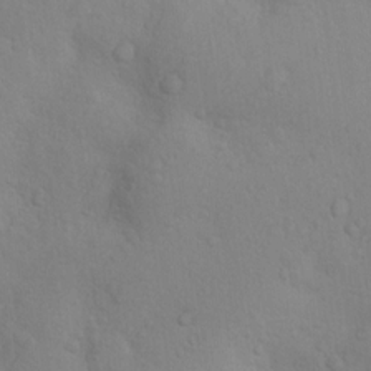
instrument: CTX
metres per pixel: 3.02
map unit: Nhu
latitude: 14.1011
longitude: -28.1767
